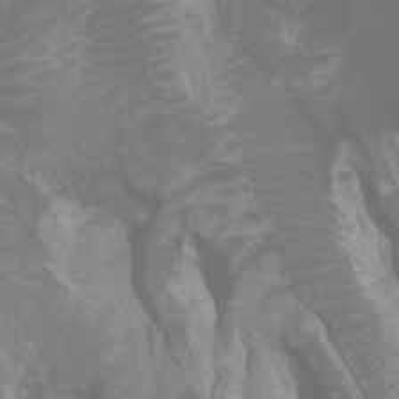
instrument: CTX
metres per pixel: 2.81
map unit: Htu
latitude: -0.5763
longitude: -76.6679
